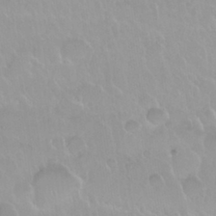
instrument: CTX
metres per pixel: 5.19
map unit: Nhu
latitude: 29.7449
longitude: -55.9528
